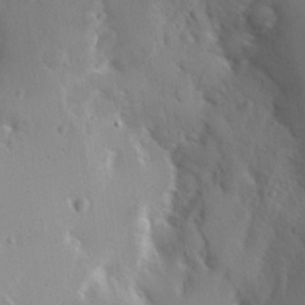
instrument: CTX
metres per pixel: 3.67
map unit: Aa
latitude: 13.0837
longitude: -142.8569
